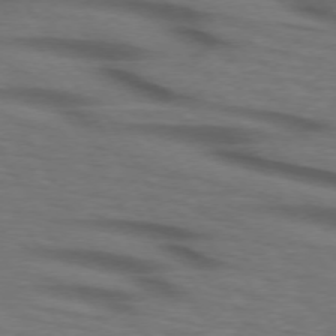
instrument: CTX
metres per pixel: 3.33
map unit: lApd
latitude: 73.4049
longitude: -73.5560
